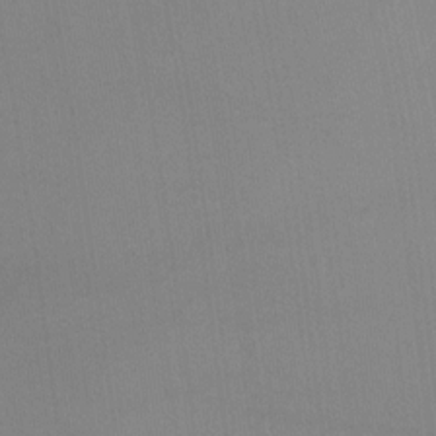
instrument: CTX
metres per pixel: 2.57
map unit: Ht
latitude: -5.8989
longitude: -25.8961
